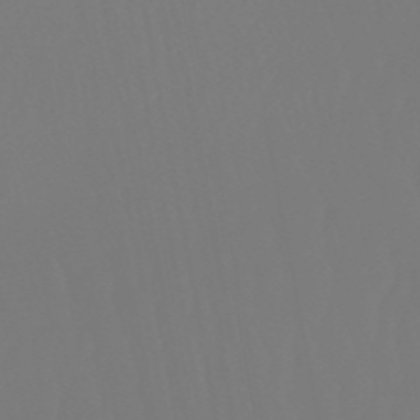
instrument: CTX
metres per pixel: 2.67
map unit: eHb
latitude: -50.9542
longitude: 74.8975
